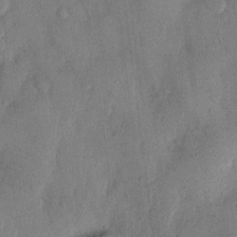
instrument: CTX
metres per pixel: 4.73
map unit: Hto
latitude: 9.9717
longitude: -58.3467
